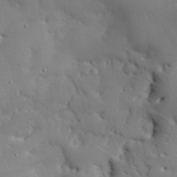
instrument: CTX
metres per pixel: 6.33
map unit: eHh
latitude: 29.4426
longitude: -82.3656
